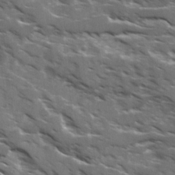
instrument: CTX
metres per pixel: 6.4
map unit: Ave
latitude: 18.0822
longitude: -130.7814
